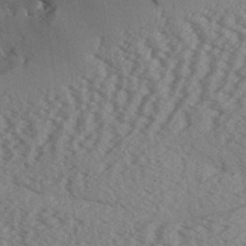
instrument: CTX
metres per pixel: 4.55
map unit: Aa
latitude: 32.1011
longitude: -138.3278
